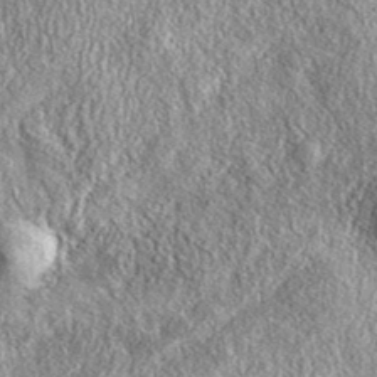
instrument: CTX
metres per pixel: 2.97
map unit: eAb
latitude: 37.7260
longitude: 109.5777
